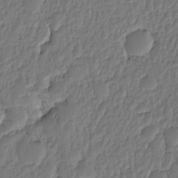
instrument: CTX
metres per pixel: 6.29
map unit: eHh
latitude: -2.1038
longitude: 14.6519
